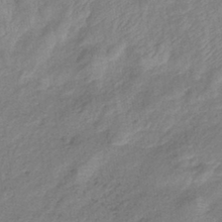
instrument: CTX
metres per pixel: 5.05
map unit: eHb
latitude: -41.0297
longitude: 80.5763
